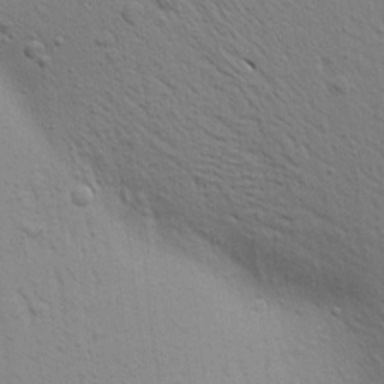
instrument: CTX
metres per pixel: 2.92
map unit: Aa
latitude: 16.9325
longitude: -147.3860
